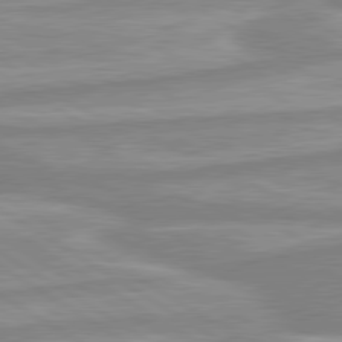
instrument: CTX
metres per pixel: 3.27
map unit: lApd
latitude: 80.2333
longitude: -172.0822
